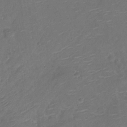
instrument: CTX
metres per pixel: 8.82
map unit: Ht
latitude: -10.8408
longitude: -20.7435
